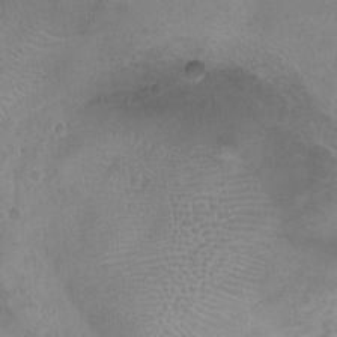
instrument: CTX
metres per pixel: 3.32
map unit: Ht
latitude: -10.0283
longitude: -21.0837
